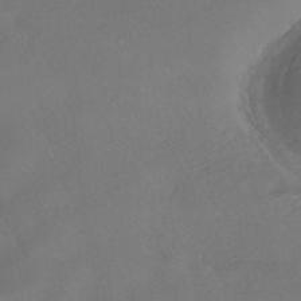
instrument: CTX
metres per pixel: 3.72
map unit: HNhu
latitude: -41.1998
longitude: 102.9542
